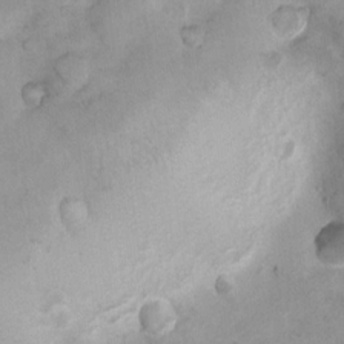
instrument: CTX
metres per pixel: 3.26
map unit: Nhu
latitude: 7.7261
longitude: -23.0836
